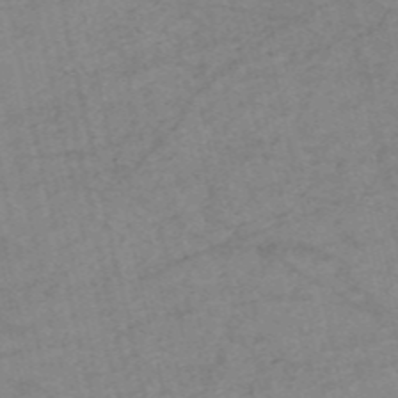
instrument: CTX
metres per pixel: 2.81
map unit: HNb
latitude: -54.2551
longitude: -43.4427
